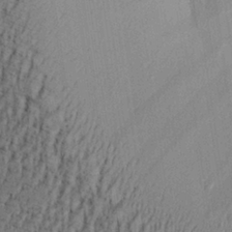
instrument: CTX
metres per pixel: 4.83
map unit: Aa
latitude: 27.7828
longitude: -136.3279
